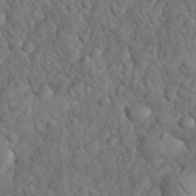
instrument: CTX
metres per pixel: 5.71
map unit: eHh
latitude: 33.0081
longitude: -66.5734
